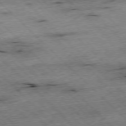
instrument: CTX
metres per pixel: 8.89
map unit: Hpe
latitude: -77.3132
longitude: -15.3293
